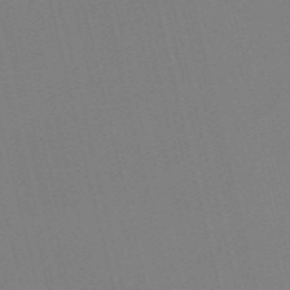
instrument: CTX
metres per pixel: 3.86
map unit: Nve
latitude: -58.8407
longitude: 50.9353
